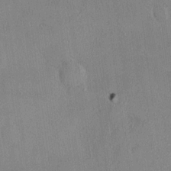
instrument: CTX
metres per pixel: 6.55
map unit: HNhu
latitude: 3.4237
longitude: 8.3684
